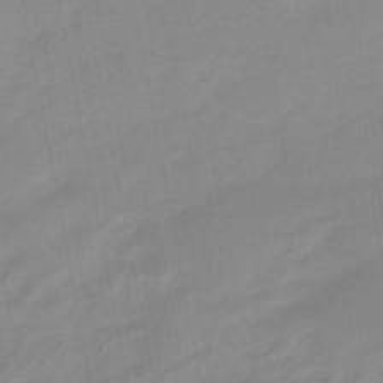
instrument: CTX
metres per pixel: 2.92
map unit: eHb
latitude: -47.5777
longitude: 89.0297
